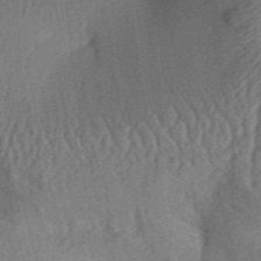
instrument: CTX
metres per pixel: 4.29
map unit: Aa
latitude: 31.9528
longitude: -141.8772
